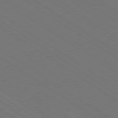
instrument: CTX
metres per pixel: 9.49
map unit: Ap
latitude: -79.8422
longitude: -66.1199
